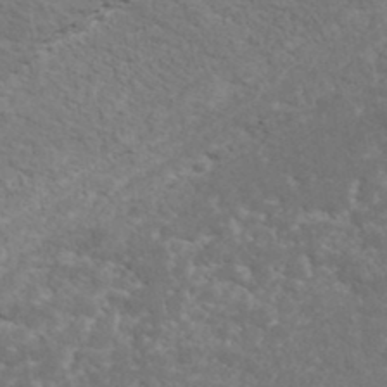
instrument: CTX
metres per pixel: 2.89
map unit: ANa
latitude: 37.4616
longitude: 20.0472
